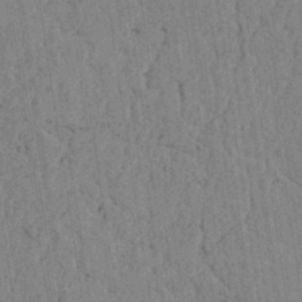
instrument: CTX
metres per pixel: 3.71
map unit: lAvf
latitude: 5.9906
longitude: 164.6897
